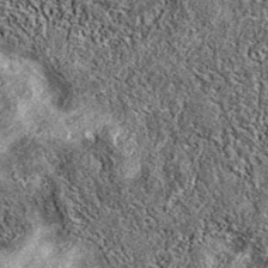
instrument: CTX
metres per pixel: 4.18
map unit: eAb
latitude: 37.8394
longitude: 106.3117
